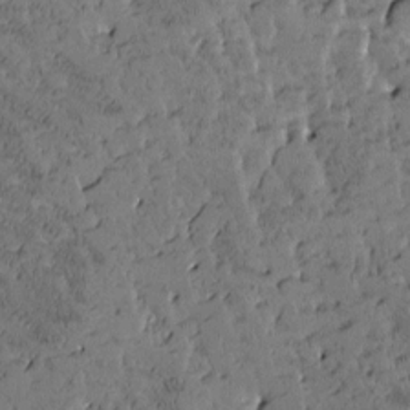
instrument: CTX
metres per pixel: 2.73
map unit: Htu
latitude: -2.7652
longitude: 176.0661
